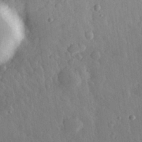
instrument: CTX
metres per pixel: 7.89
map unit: eHh
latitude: 31.4616
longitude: -79.5749
